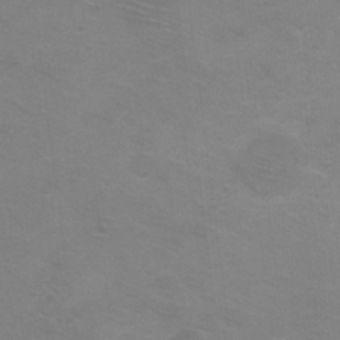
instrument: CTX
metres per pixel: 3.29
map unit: Ht
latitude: 1.8394
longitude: -32.8569
